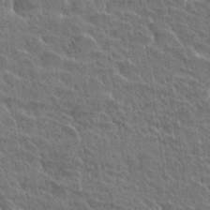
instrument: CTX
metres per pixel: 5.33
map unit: Hto
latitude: 29.0836
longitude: -38.7813
